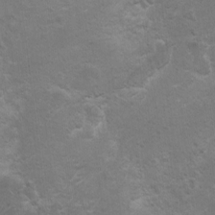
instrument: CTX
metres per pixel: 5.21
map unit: Ht
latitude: 4.5357
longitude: -29.1214
